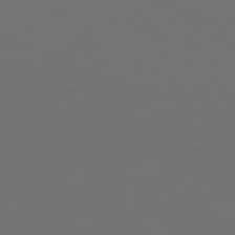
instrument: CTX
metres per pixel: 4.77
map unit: Hpe
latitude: 75.2348
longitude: -129.4804
